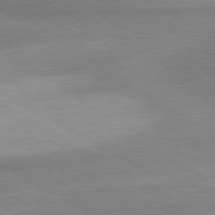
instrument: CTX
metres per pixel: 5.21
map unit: lApd
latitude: 80.1767
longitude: -179.8017
